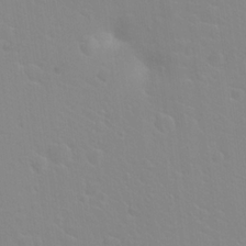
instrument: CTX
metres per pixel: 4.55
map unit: Hto
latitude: 20.5924
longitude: -33.2159
